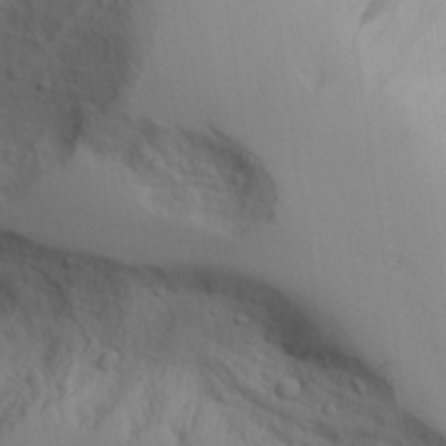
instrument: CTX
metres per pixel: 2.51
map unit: Aa
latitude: 25.4426
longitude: -131.8773
